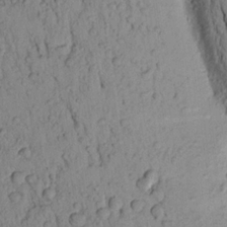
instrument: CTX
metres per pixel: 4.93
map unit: Aa
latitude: 19.8772
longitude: -149.0081
